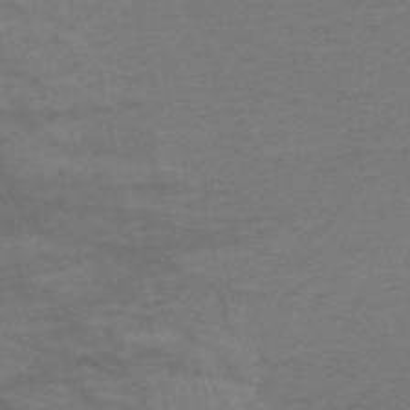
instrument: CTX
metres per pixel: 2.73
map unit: HNb
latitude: -53.1620
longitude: -43.5749
